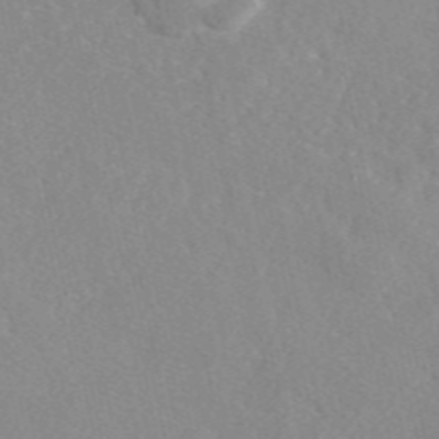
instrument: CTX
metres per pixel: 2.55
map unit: eAb
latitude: 46.8569
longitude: 113.0298
